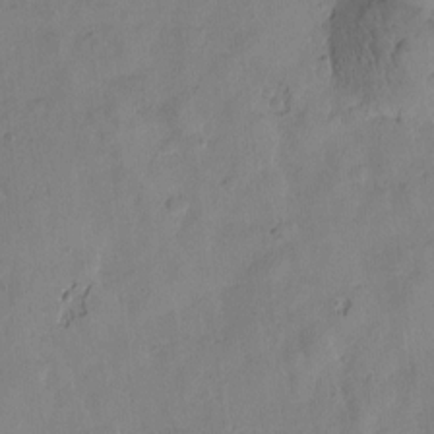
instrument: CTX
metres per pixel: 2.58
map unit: Htu
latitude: -3.3131
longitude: -176.5923
